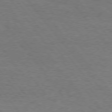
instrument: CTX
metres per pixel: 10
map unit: Hpe
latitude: 75.3293
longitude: -151.4048
